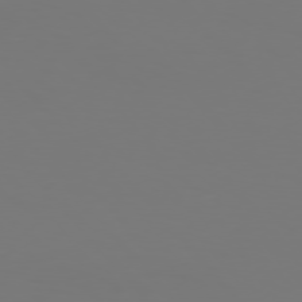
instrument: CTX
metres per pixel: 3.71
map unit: Hpe
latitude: 76.2522
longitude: -132.6868
